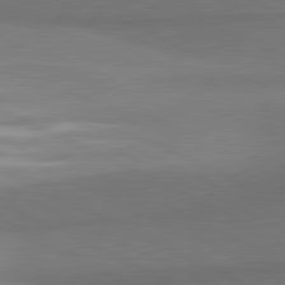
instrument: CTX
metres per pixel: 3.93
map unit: lApd
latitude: 81.4048
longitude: 154.3306
